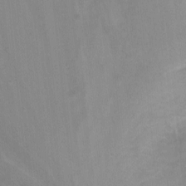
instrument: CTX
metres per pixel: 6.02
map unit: Nhu
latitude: -7.9556
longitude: -42.3089
